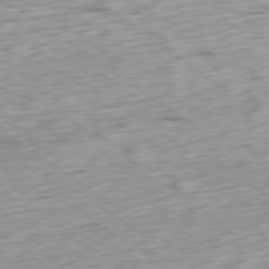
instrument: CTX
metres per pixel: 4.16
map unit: Ap
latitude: -79.9367
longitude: -69.7828
